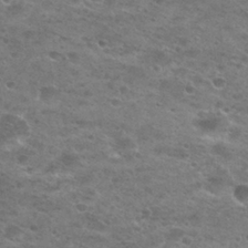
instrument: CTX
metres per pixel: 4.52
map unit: Hto
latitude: 27.9339
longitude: -47.2348
